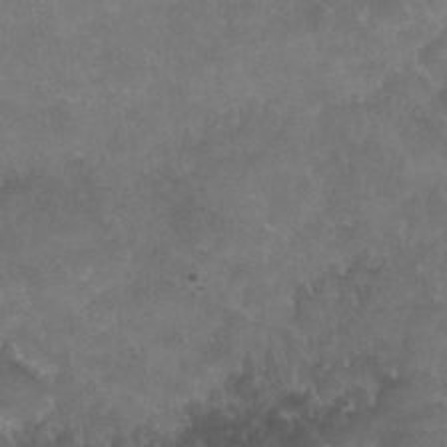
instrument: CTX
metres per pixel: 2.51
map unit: Nhu
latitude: 26.5546
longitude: -53.9528
